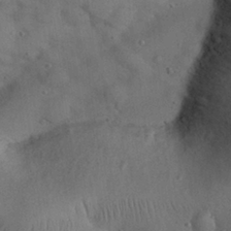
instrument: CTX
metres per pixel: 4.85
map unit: Nhu
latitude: 27.3104
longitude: -70.4790
